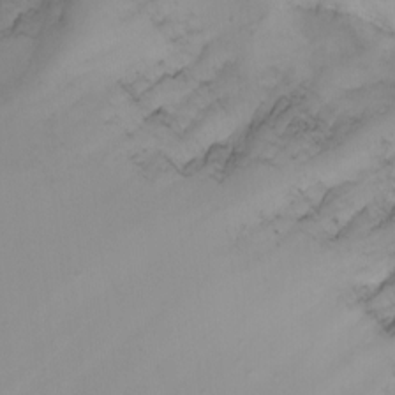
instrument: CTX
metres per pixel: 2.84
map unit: Nhu
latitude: -7.0108
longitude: -81.0836
